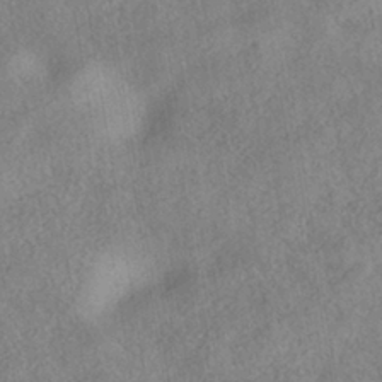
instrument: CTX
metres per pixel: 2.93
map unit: HNhu
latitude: -40.2739
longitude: 96.3684
